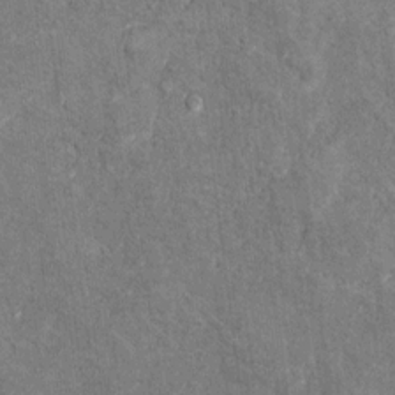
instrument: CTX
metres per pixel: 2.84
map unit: Ht
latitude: 9.3482
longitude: -37.0836
